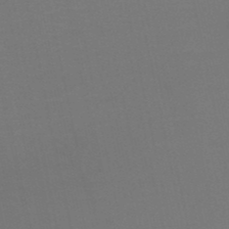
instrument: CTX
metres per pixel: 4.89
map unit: HNb
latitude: -50.6707
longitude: -46.7058
